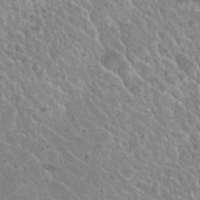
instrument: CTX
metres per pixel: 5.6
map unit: Nhu
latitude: 28.2522
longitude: -54.1956
